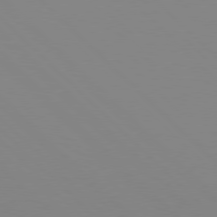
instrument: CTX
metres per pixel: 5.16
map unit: Hpe
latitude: 77.9150
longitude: -164.0822
